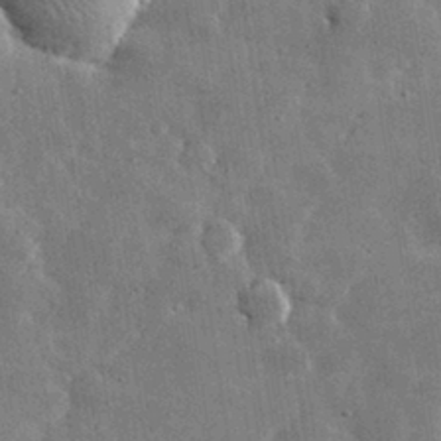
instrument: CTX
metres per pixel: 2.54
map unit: lHvf
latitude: 32.1767
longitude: -88.8758
